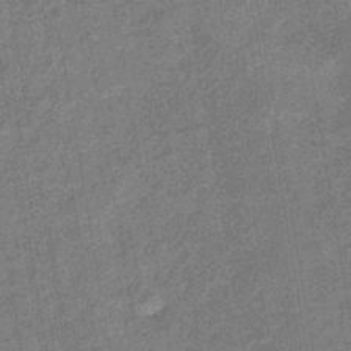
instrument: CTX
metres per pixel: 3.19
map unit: lHb
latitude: -39.1053
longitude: 74.5196
